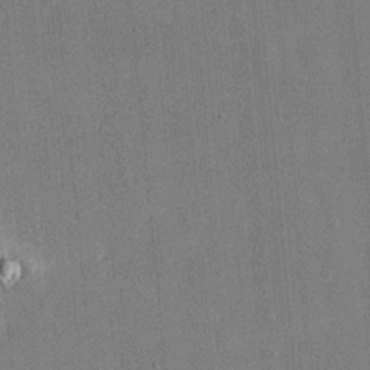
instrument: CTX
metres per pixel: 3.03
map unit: eHh
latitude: 19.6694
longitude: -68.1011
